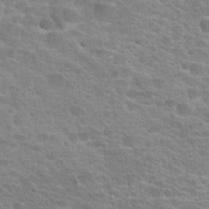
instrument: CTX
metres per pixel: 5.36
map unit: Hto
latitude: 22.9703
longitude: -46.9703
